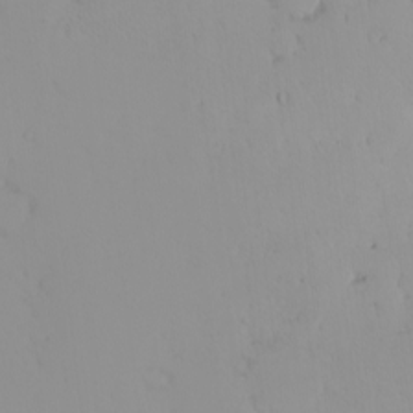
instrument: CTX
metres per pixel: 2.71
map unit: eHh
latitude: -1.3510
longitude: 19.8611
